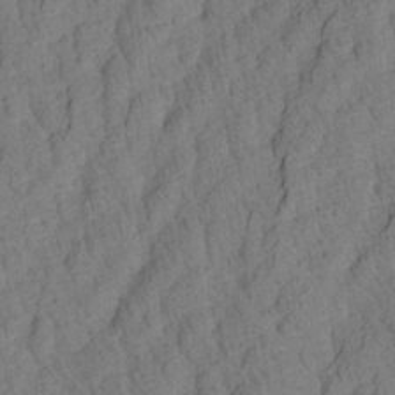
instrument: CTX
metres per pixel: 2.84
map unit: Aa
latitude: 21.1592
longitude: -140.9702
